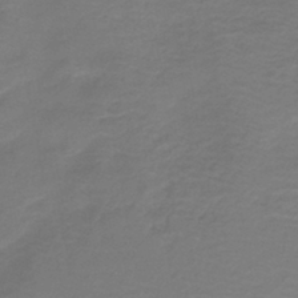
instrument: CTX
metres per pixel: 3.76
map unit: HNb
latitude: -42.9730
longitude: 52.2172
